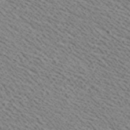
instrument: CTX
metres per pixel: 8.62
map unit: Ave
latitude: 18.9513
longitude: -140.3089
